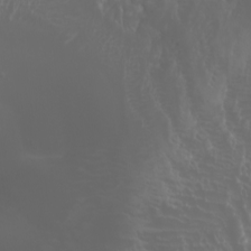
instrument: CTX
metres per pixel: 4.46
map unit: Htu
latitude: -4.9352
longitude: -88.4223
